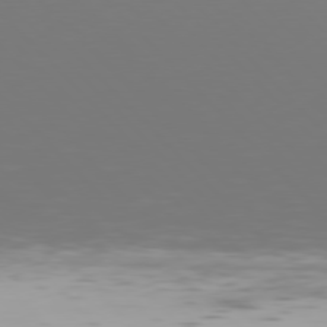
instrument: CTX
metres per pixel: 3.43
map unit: Hpe
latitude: 76.9324
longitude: -170.6490
